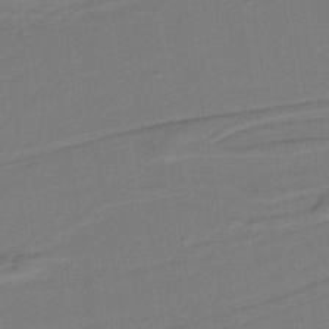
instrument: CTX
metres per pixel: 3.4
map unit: lHb
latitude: -38.2929
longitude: 56.6518
